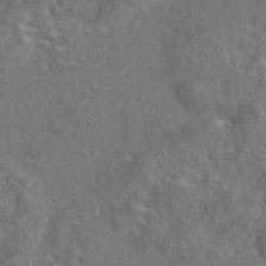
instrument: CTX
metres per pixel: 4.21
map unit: eAb
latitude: 43.2726
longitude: 111.0675
